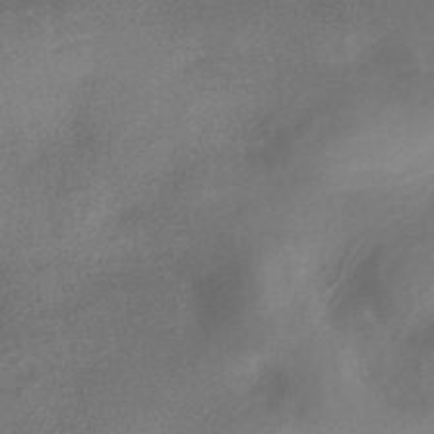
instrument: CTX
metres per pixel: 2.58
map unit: HNhu
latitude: -40.9730
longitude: 92.5952
